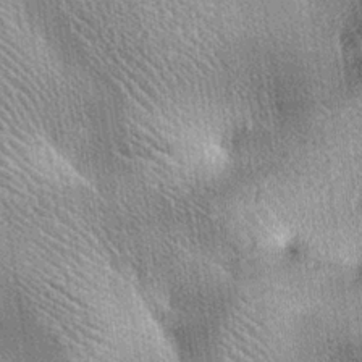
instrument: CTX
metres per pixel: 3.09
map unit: lAa
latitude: -7.9556
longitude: -124.4601
